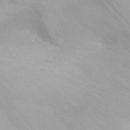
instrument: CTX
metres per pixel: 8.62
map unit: eHh
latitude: 25.2914
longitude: -64.5546
